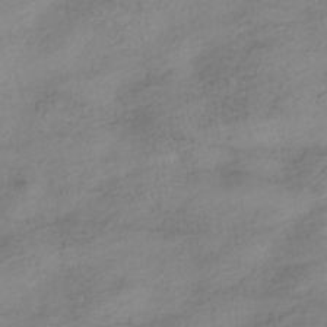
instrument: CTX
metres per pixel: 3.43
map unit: HNhu
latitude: -40.9919
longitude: 99.4265
